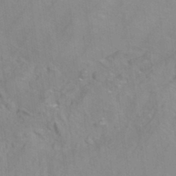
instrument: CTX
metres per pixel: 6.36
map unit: ANa
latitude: -39.2565
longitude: 96.0283
